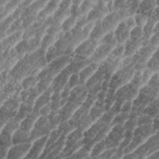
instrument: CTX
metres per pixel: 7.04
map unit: eHh
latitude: 35.5560
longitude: -135.8394
